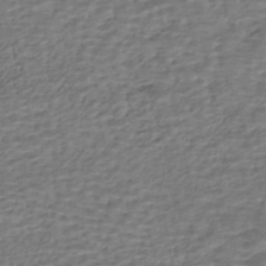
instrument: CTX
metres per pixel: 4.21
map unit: HNhu
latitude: -43.0675
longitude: 101.4265
